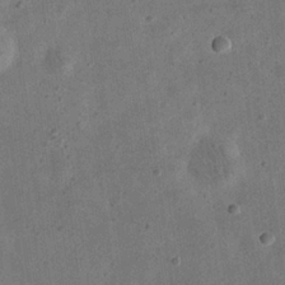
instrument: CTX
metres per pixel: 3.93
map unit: eHh
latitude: 23.6316
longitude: -68.6302
